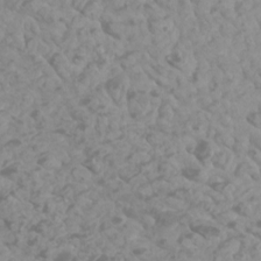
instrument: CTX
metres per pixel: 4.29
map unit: Htu
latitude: 2.2144
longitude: -21.1026
